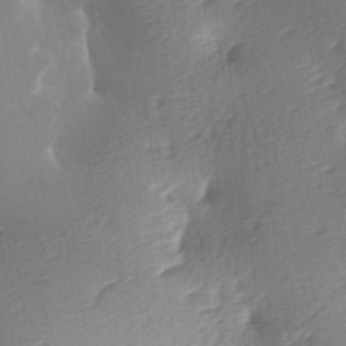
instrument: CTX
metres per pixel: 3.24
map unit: lAa
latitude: -9.3698
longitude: -125.6316
